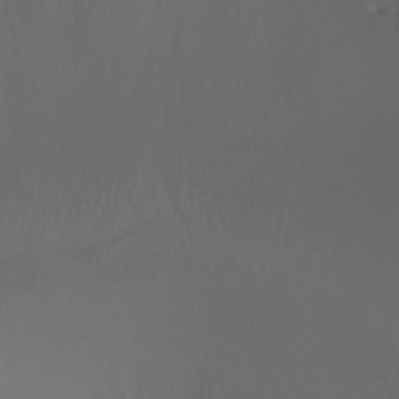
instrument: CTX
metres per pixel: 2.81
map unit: Ht
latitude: -7.8422
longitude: -38.7057
